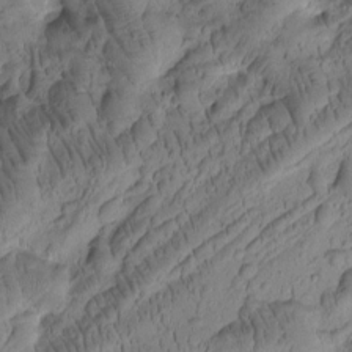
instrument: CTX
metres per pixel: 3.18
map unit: Htu
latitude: -2.4062
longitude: 171.5966
